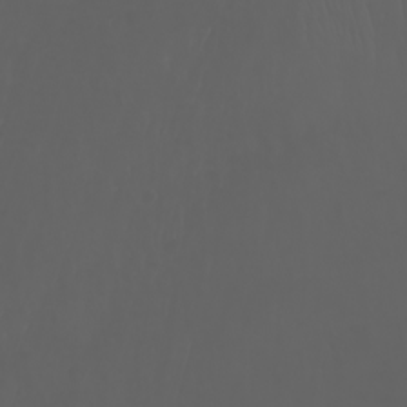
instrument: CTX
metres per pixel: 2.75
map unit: Nhu
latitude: -7.6533
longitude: -84.2901
